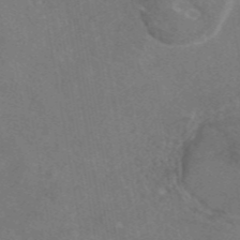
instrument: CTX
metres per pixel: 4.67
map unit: eAb
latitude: 47.1026
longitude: 110.8785
